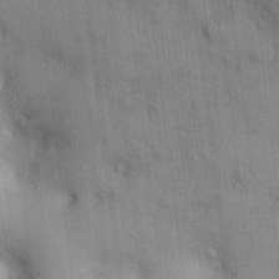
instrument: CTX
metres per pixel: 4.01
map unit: Ht
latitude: -2.8408
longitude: -14.0633
